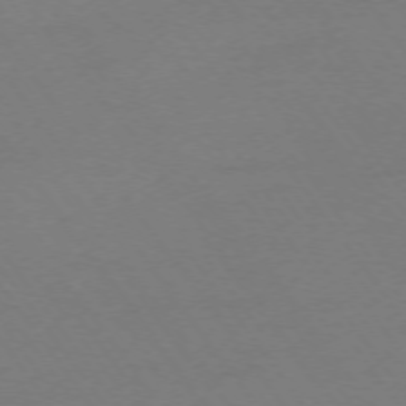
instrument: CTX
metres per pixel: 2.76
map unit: Ap
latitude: -74.4818
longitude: -73.1593
